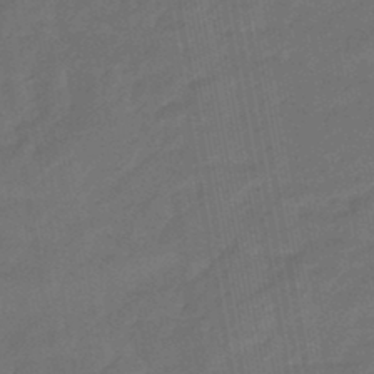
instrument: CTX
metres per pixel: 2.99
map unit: eHb
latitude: -47.4643
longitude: 85.6532
